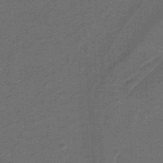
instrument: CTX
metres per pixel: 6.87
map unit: lHb
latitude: -39.8989
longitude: 54.1795
